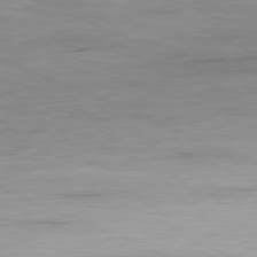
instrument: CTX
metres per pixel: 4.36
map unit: Ap
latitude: -81.2376
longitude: -81.1781
